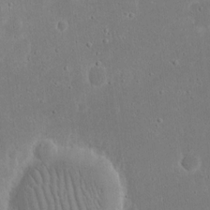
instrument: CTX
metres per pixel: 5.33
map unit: eHh
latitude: 17.1781
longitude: -72.0633
